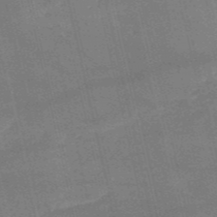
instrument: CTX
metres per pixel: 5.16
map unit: HNb
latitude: -52.1227
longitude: -41.3292
